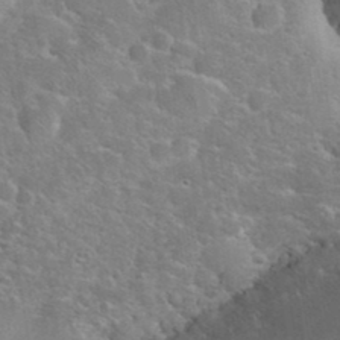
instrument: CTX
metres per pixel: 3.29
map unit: eHh
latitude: 35.9339
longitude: -65.3482
